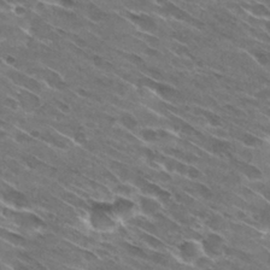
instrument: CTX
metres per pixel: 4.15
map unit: Hto
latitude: 29.3104
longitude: -43.6883
